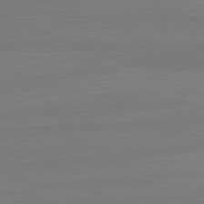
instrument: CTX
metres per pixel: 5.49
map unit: lApd
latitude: 81.7639
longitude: -179.8395
